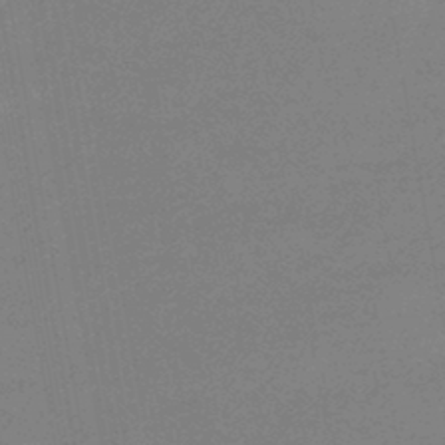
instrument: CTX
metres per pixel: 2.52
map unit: eHb
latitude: -44.7463
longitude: 87.9556
